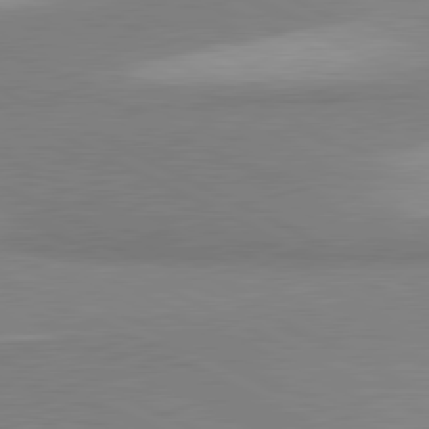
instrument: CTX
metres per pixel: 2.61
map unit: lApd
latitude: 81.0080
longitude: 157.2565
